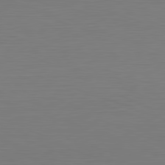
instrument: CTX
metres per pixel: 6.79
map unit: Hpe
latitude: -82.4440
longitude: 7.4832
